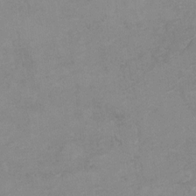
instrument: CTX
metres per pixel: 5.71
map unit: Hto
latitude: 7.4804
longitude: -35.1025
